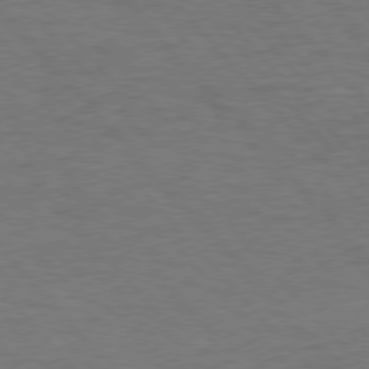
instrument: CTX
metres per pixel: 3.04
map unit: Hpe
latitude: 76.2522
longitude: -157.9528
